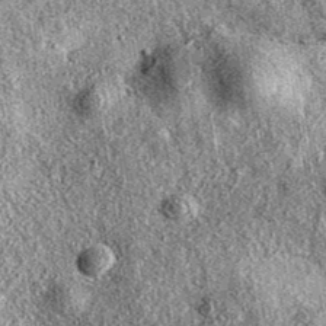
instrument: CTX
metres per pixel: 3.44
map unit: eAb
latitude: 36.8758
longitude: 111.0864
